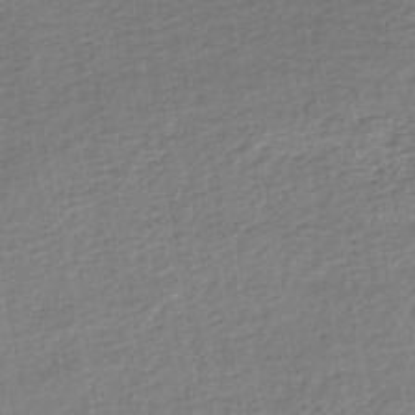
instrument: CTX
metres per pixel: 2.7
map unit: lHb
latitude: -45.4265
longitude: 60.9542
